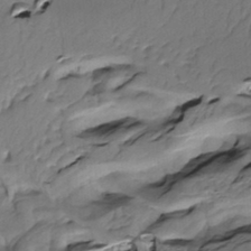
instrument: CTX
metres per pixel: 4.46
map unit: Htu
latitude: -5.3509
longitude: 150.5573
